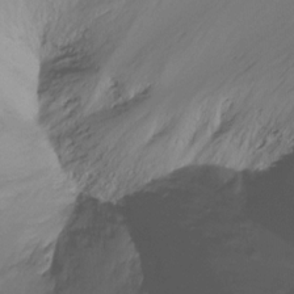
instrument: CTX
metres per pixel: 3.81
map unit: Htu
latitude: -16.1984
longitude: -46.2712
